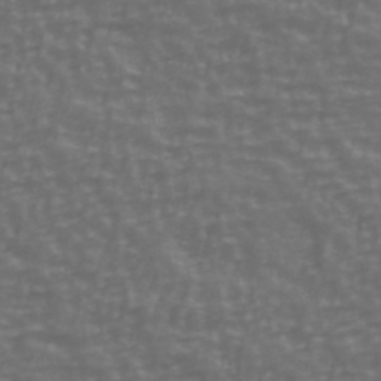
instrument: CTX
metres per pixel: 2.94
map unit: Ave
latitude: 39.7638
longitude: -114.0633
